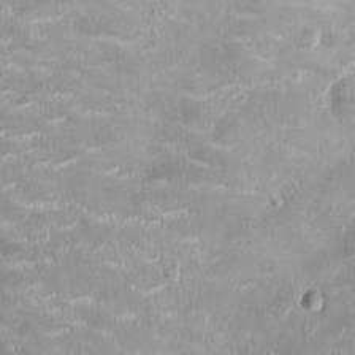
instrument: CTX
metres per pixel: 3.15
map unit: Ht
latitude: -5.1431
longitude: -14.3468
